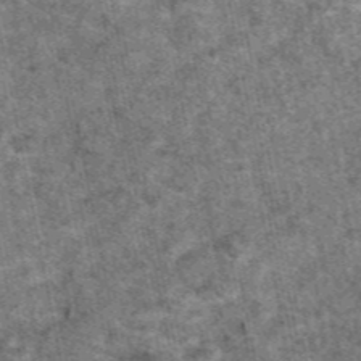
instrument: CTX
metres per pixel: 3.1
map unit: eAb
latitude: 47.2348
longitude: 106.5007
